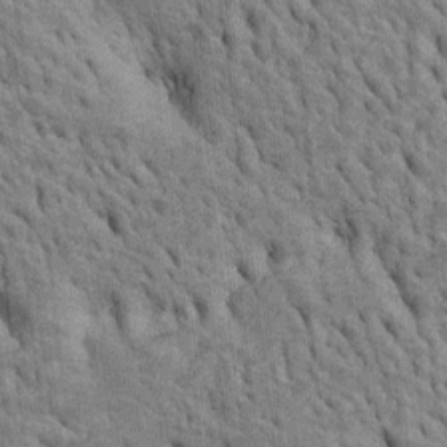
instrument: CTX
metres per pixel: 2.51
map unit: Htu
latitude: -4.7274
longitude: 152.7274
